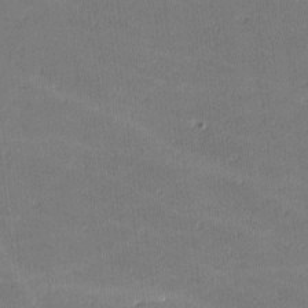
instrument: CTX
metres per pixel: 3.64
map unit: lHvf
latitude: -10.8219
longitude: -104.2523
